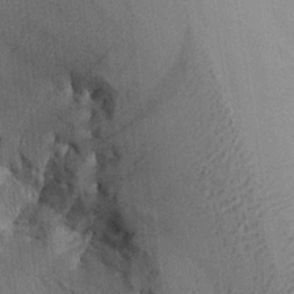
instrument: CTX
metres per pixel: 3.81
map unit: Aa
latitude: 26.1767
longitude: -134.5357
